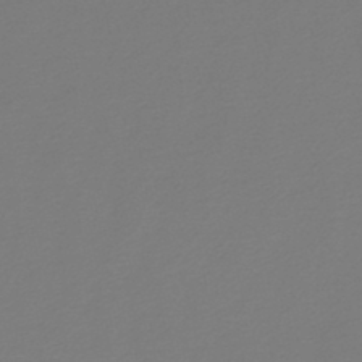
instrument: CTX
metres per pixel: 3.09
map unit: lHb
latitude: -45.9367
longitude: 70.5952
